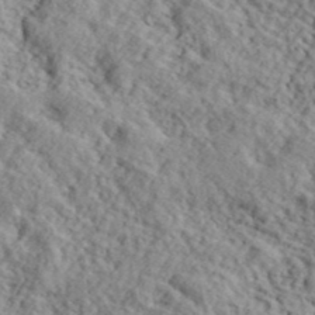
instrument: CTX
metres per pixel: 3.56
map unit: lHvf
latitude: 40.9135
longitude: -87.7827
